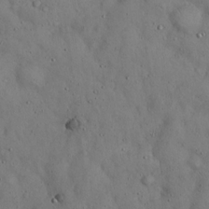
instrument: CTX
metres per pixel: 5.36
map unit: Hto
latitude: 15.5183
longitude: -59.8394
